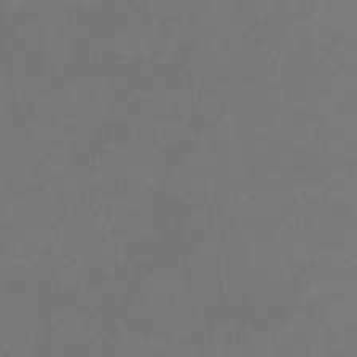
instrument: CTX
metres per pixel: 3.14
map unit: eHb
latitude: -39.4077
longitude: 75.8045
